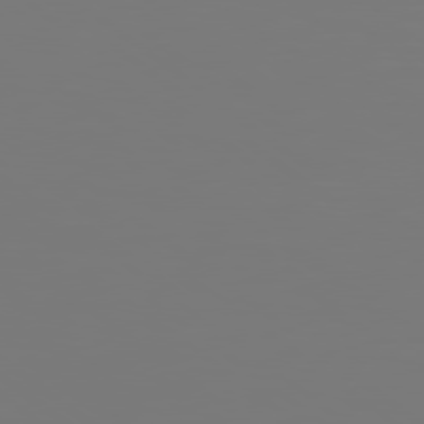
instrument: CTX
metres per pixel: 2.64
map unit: Hpe
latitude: 78.4223
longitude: -139.3671
